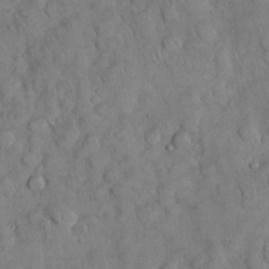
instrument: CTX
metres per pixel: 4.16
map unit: Nhu
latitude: 27.9339
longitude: -69.1970
